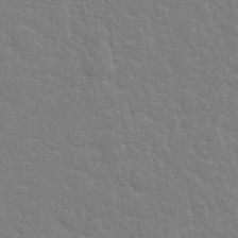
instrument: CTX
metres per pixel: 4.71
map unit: Hto
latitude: 35.2914
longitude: -51.9906
